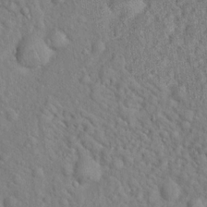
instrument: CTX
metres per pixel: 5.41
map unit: Hto
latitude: 17.2537
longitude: -52.4790
